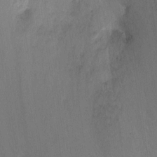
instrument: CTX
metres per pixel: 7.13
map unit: Ht
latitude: -5.5588
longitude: -36.7813
